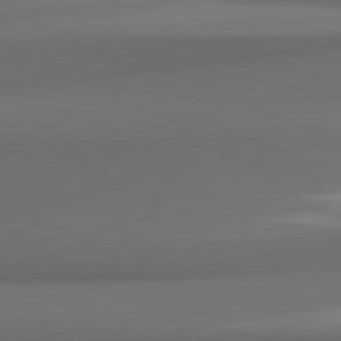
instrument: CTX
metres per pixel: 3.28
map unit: lApd
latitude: 81.8394
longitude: 170.6330
